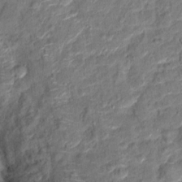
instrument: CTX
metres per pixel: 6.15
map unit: Hto
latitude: 14.8002
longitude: -39.1025
